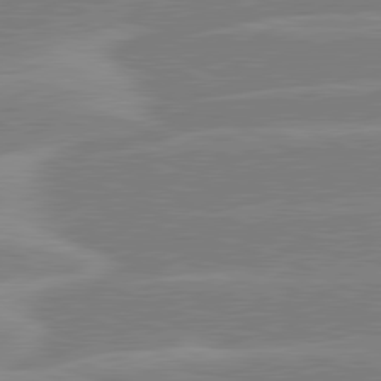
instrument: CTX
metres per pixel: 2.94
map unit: lApd
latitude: 80.9892
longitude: -125.1214
